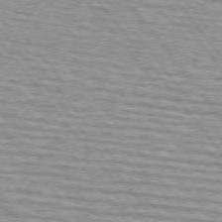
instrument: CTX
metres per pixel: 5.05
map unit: lApd
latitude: 74.8002
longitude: -76.4601
